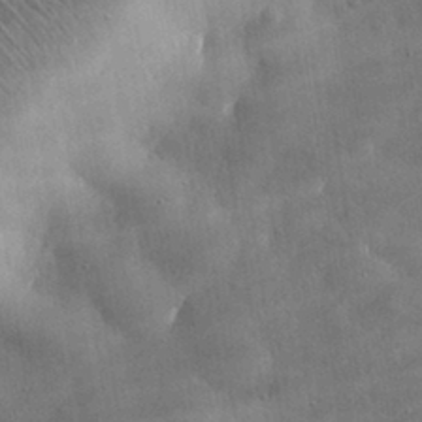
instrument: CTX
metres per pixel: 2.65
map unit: lHvf
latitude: 31.3671
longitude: -93.0458
